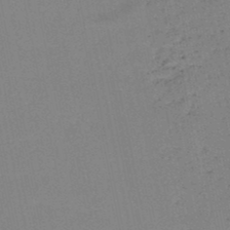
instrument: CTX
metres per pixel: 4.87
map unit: HNb
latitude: -49.4266
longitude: -40.2333
